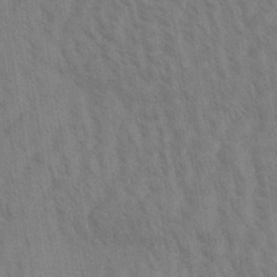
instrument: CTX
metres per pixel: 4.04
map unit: Aa
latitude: 30.7058
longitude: -139.0269
